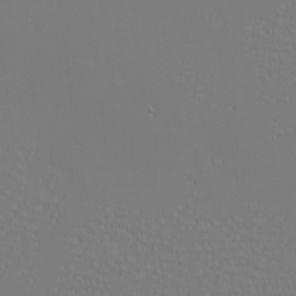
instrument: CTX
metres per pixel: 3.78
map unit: eHh
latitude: -6.3306
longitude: -84.2901
